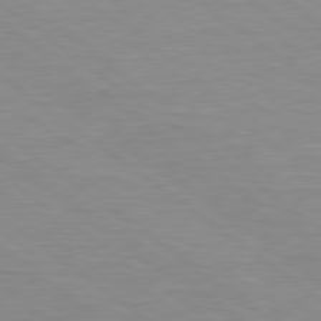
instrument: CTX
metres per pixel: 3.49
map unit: lApd
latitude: 79.1781
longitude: -89.9717
